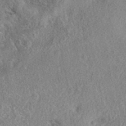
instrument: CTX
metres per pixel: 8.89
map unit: eAb
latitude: 37.5371
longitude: 112.5196
